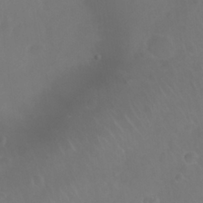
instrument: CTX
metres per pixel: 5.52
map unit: Nhu
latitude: 27.5560
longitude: -64.6301
